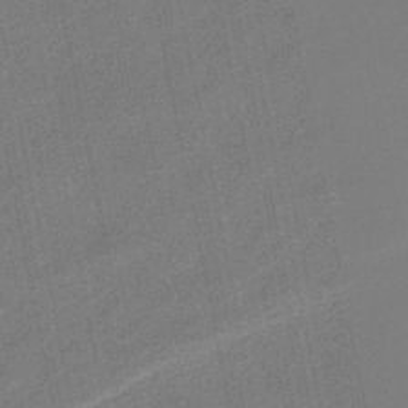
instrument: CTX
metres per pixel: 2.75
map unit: eHb
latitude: -46.4062
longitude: 85.7477
